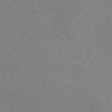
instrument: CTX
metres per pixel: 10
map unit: eAb
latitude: 50.8758
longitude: 111.4265
